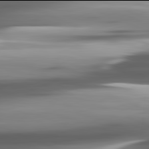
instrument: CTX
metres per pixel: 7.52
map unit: lApd
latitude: 81.9906
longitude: -140.5167
